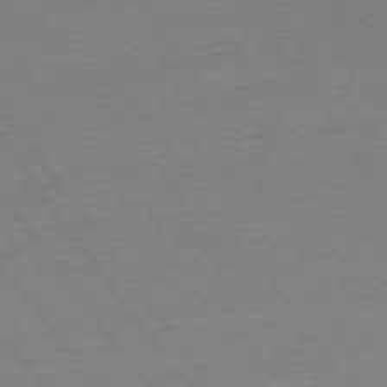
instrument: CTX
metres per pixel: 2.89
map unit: Ap
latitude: -74.5763
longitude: -82.7435
